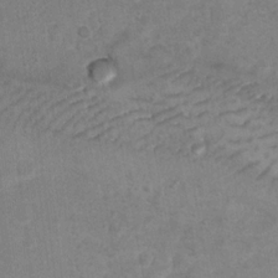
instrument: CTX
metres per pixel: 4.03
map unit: Hto
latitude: 8.4412
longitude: -35.7449
